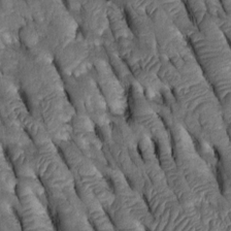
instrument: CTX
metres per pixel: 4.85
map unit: Htu
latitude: -2.1605
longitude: 151.3509
